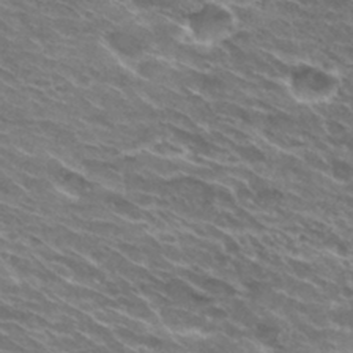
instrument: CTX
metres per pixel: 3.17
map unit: Hto
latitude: 30.1956
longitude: -42.7435
